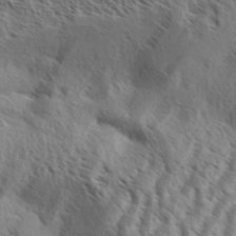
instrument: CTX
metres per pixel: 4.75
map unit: Aa
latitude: 33.5560
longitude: -138.7813
